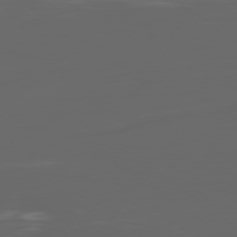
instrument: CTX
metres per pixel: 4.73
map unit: Ap
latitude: -79.6155
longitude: -59.9717
